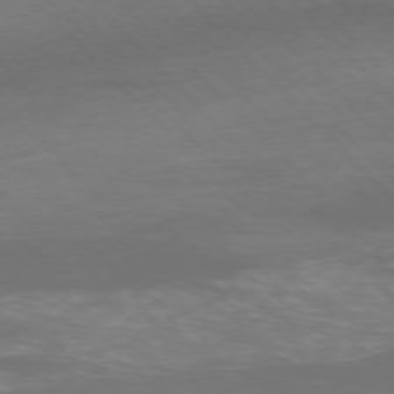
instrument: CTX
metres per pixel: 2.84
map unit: Ap
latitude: -77.0864
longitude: -80.4412
